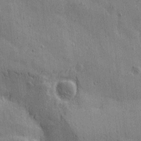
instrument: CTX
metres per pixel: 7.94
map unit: Htu
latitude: 0.4790
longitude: -175.6883
